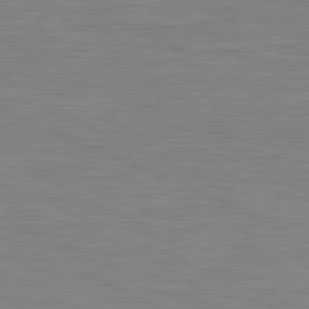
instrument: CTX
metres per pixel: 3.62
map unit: lApd
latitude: 81.8394
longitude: -170.2144
